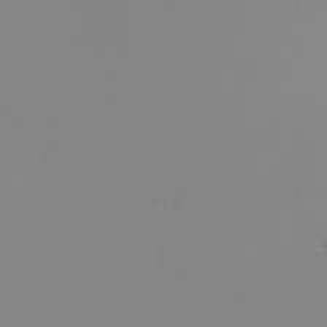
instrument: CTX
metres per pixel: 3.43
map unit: Nhu
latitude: -5.4643
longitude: -91.3671
